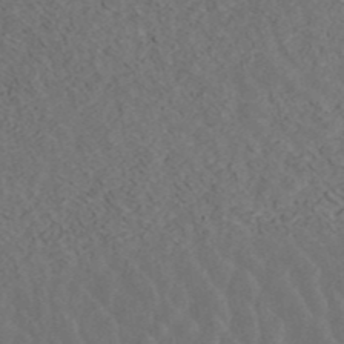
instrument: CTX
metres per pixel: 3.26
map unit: ANa
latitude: 42.7057
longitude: 30.2550
